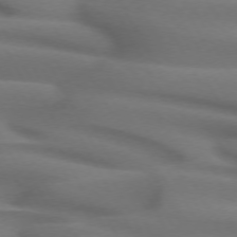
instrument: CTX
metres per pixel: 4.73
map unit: lApd
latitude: 71.8583
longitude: -51.8016
